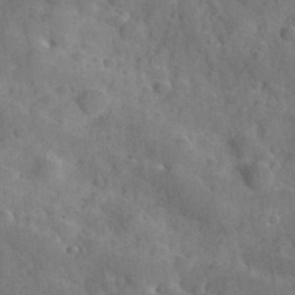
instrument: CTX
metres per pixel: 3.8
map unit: Hve
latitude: 31.7072
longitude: 151.5399
